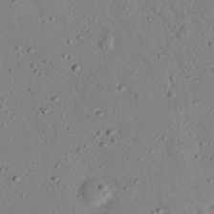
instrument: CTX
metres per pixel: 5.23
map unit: eHh
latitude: 25.5560
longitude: -77.3103
